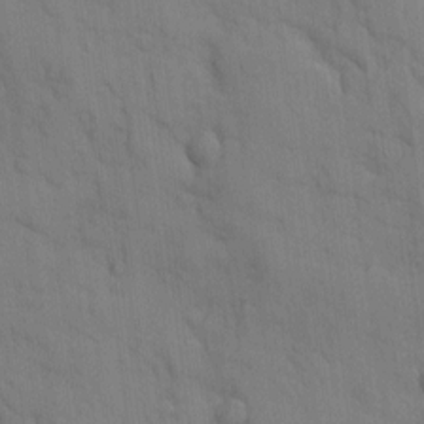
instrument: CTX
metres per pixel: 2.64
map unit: Ave
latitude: 9.4238
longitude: -102.6112
